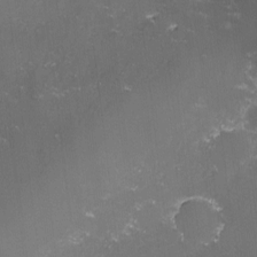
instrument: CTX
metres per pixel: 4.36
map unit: lHvf
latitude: -14.1606
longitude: -100.6868
